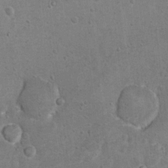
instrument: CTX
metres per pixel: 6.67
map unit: Hto
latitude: 11.0648
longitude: -36.2900
